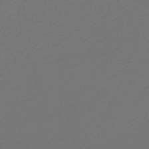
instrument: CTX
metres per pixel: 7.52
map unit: HNb
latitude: -47.7099
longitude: 57.1053
